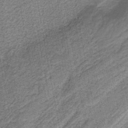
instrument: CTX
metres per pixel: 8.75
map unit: eAb
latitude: -38.8597
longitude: 52.7841
